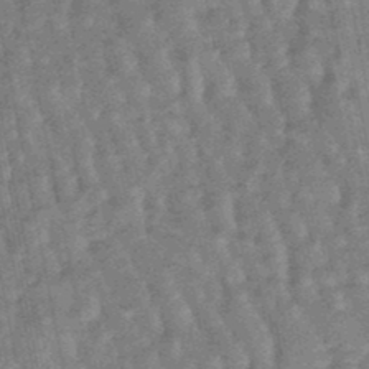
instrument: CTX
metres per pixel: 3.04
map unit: lHb
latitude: -47.7477
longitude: 78.5762
